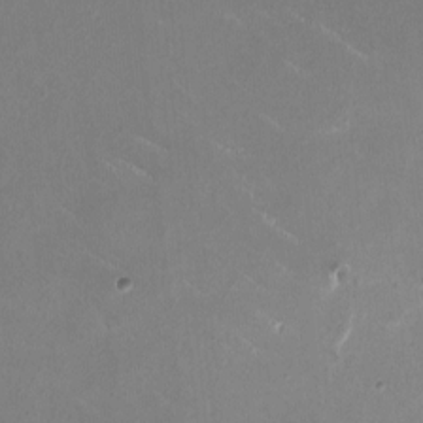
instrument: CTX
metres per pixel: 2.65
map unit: HNhu
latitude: 1.3103
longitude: -3.3670
